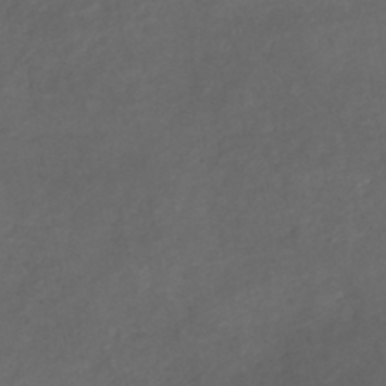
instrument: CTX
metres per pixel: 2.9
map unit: HNb
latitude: -44.1228
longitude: -44.0633
